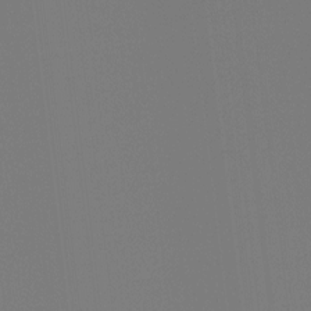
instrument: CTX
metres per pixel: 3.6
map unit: Hto
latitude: -7.8233
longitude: -49.5182
